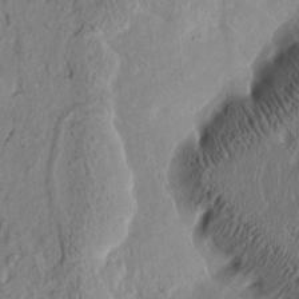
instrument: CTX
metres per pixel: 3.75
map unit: Htu
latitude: -2.5762
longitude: 167.1998
